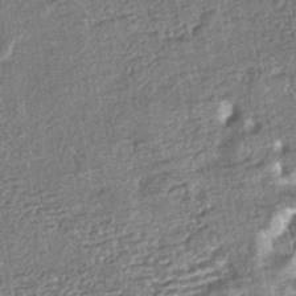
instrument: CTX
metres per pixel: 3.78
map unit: HNhu
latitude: -43.3131
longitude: 98.9542
